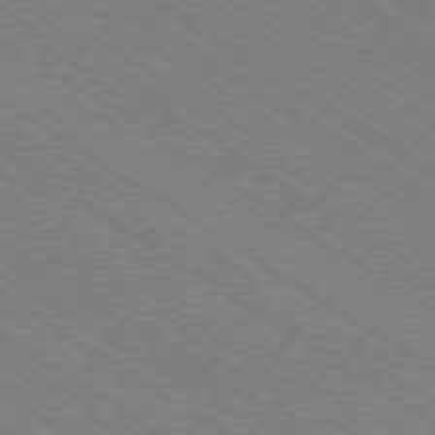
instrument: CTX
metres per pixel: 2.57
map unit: Ap
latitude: -79.4076
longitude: -79.9906
